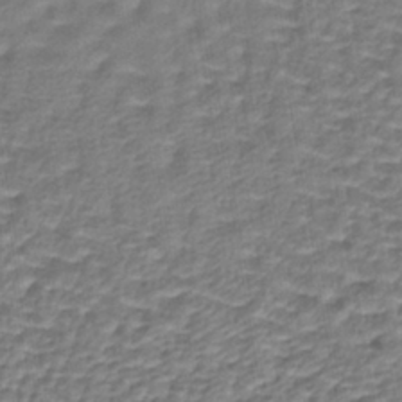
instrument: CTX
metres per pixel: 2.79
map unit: lHb
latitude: -36.5195
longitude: 58.9352
